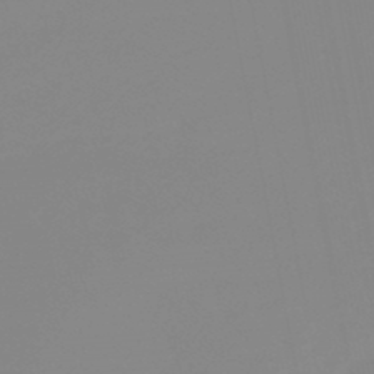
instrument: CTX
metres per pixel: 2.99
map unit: eHb
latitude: -48.9920
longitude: 84.6329
